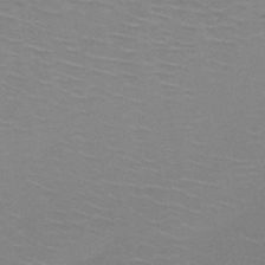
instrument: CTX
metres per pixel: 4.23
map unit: HNb
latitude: -47.4076
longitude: -46.2712
